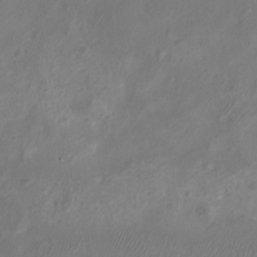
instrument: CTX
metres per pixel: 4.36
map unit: eHh
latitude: -5.6533
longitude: -77.5371
